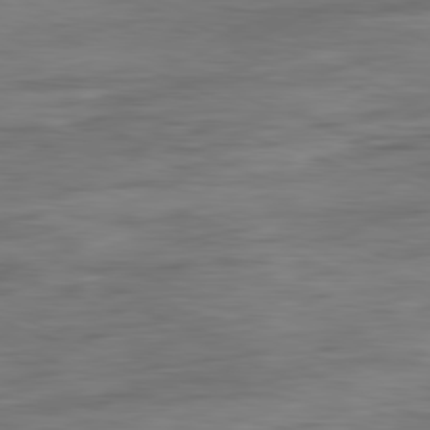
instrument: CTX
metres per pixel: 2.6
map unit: Ap
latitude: -81.5777
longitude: -80.6113
